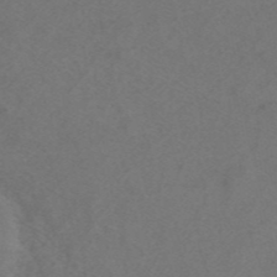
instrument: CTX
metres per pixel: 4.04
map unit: ANa
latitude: 43.8961
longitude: 27.2375
